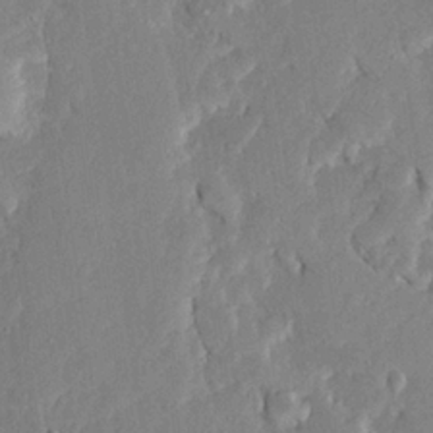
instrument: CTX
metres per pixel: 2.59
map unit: Ave
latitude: 23.2537
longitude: -130.1200
